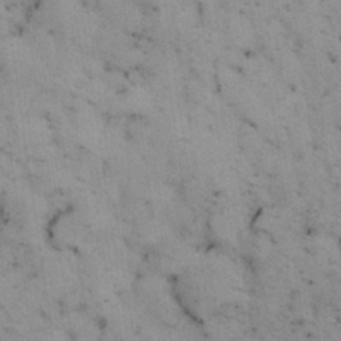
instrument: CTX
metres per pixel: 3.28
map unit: Nhu
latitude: 28.0444
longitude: -72.0255
